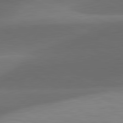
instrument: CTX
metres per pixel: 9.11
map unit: lApd
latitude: 81.5560
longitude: 131.5399
